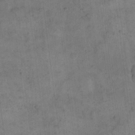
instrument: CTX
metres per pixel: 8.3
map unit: eHh
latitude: 14.8569
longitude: -66.8946
